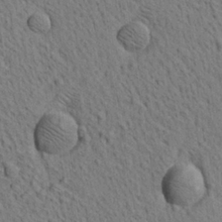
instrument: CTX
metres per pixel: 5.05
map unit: Aa
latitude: 21.8961
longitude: -138.8758
